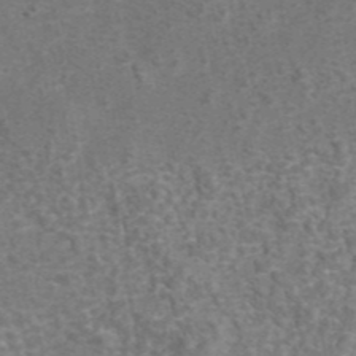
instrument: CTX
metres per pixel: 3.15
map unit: eAb
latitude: 43.0647
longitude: 106.8975
